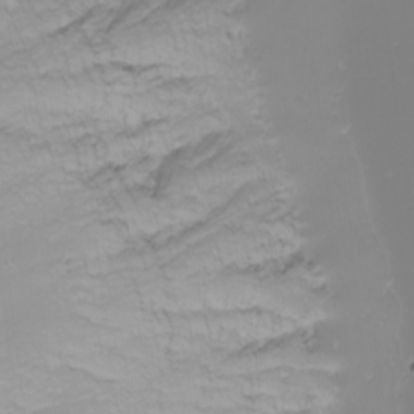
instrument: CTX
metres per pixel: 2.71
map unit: Nhu
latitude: -8.9164
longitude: -80.4979
